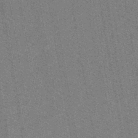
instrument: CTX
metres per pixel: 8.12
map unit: lHb
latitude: -43.3698
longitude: 56.0850
